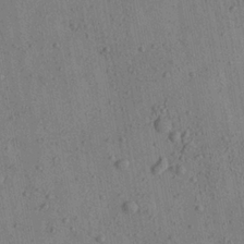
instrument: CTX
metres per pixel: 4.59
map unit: Aa
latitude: 22.5546
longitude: -142.8380
